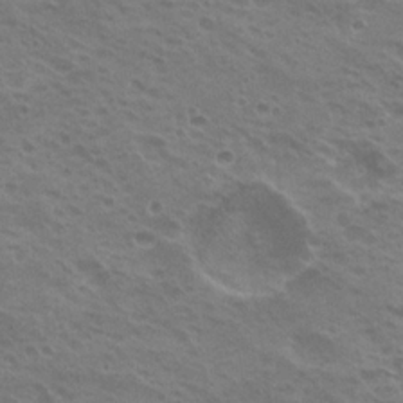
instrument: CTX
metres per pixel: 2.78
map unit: Nhu
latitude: 21.1970
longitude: -31.2159
